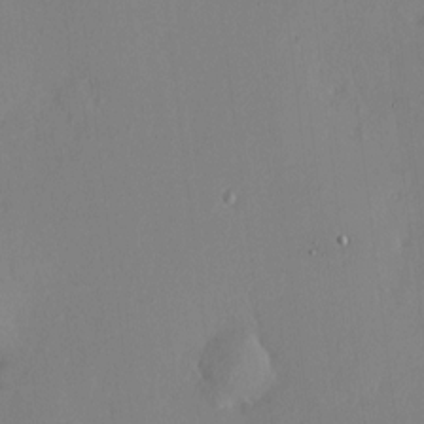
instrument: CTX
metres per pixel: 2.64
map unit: HNhu
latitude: 6.6490
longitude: 6.2172
